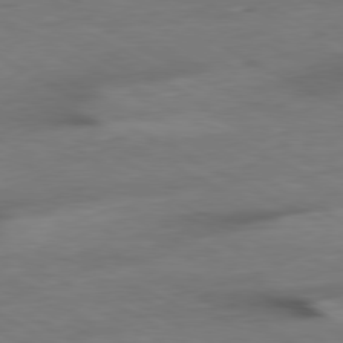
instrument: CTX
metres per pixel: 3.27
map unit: Ap
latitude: -80.5763
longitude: -83.3103
